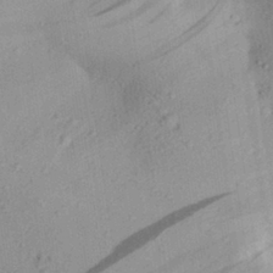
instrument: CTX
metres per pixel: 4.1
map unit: Aa
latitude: 28.4601
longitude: -131.4049
